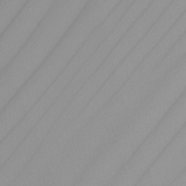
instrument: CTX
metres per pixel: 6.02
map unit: Nhu
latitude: -8.5952
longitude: -95.1403
